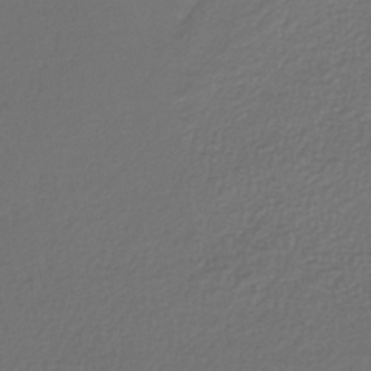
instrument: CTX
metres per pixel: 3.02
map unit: lHb
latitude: -42.6896
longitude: 65.5777
